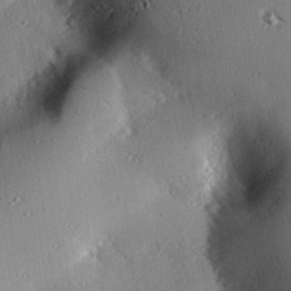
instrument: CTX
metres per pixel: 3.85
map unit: eHh
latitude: 22.5357
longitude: -89.8962
